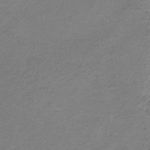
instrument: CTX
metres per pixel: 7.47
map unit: HNb
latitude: -33.6533
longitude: 61.2754
